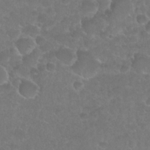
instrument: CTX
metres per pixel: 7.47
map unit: Nhu
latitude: 27.0648
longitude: -52.8191
